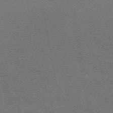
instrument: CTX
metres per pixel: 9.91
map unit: eHb
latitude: -48.0661
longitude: 88.8030
